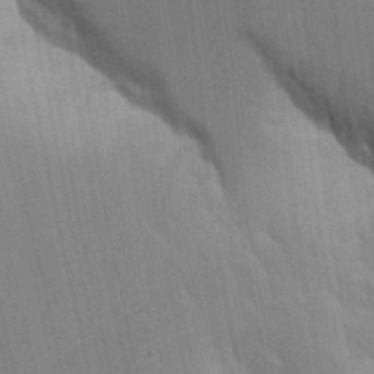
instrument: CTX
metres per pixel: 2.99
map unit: Aa
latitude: 9.8961
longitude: -126.8002
